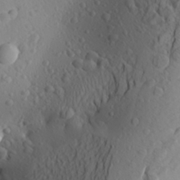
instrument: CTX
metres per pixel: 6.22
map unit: Aa
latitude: 26.0633
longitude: -144.6868
